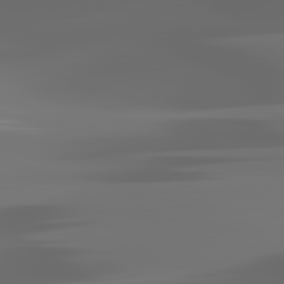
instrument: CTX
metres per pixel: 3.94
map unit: lApd
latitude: 82.0822
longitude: -145.1781
